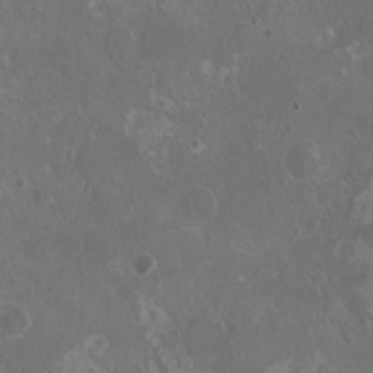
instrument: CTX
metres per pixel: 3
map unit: eHh
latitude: -6.7085
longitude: -77.4237
